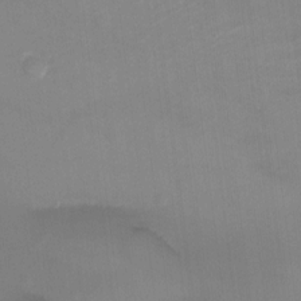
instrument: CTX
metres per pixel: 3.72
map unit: Ht
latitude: -5.9556
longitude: -25.7260
